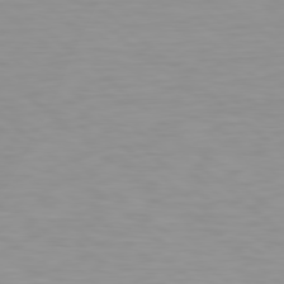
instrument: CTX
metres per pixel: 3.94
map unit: Hpe
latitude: 78.5168
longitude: -169.0270
